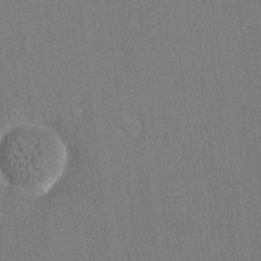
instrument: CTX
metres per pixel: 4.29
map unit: eHh
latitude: 19.2537
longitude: -68.0255
